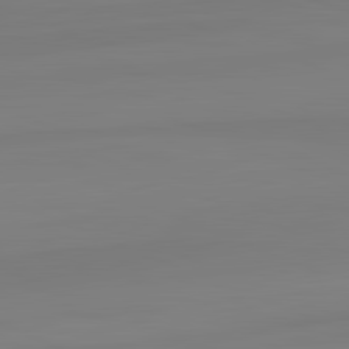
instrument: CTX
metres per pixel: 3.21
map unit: lApd
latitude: 82.3278
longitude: 147.6155
